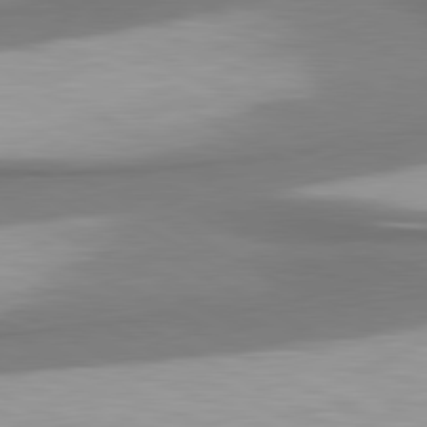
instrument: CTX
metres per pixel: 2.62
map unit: lApd
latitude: 80.7057
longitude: 176.8030
